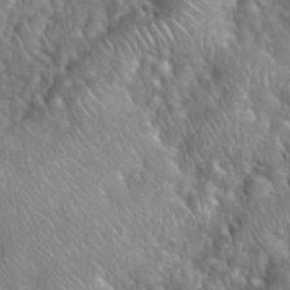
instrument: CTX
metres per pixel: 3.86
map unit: eHh
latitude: 39.6505
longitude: -57.7260
